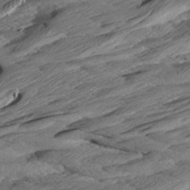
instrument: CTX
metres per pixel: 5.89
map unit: Aa
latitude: 8.6302
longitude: -135.2159
